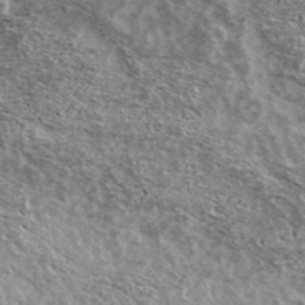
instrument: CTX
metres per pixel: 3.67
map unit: Ave
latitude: 38.5546
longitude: -108.4034
